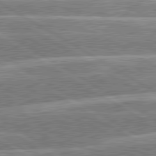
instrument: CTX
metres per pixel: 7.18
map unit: lApd
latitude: 80.5168
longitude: -130.7814
